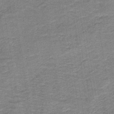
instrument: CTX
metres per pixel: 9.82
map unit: HNb
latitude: -39.0487
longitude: 50.8786
